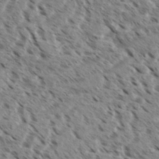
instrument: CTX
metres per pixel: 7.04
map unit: eHh
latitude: 36.3279
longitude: -138.6679
